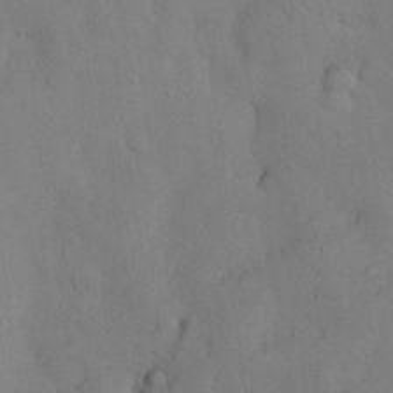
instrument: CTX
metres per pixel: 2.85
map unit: Nhu
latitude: 27.8772
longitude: -70.3656
